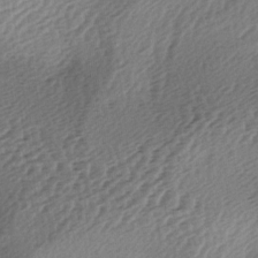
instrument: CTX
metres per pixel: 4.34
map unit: lAa
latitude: -3.2375
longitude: -126.7624
